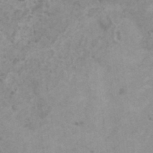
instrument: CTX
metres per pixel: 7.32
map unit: HNhu
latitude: -0.0472
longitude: 3.7666
